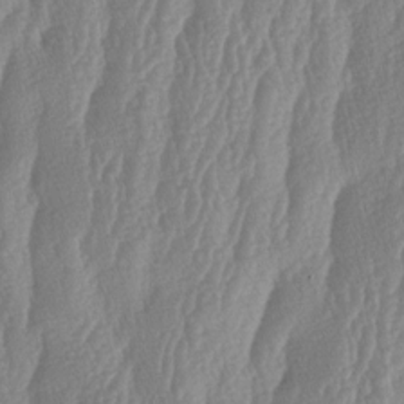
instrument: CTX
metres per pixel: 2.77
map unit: lAa
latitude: -6.5762
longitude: -129.4804
